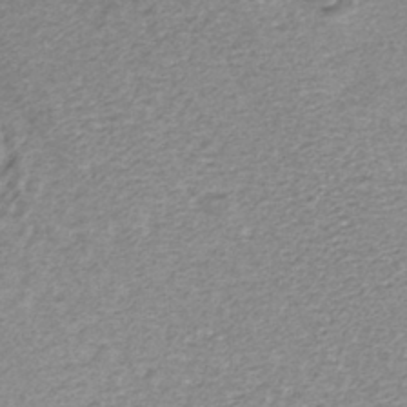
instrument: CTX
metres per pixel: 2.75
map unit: ANa
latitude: -36.1605
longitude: 95.0675
